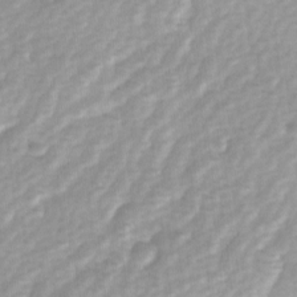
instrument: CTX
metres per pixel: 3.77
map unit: Ave
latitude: 1.3670
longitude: -112.3089
